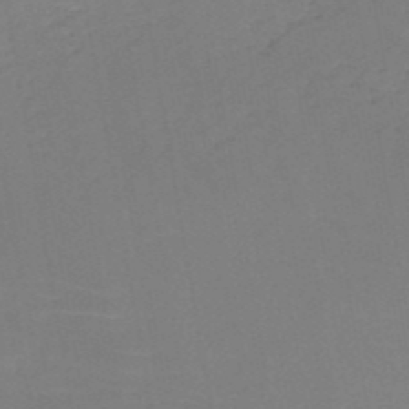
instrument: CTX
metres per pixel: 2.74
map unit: HNb
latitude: -50.7274
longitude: -52.9703
